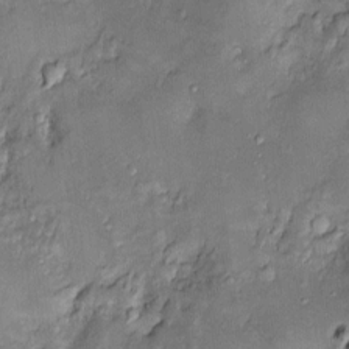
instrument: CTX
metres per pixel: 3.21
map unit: Htu
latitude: -6.2928
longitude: 159.0297
